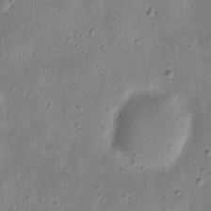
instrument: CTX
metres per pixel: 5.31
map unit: eHh
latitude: 9.1970
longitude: -72.2901
